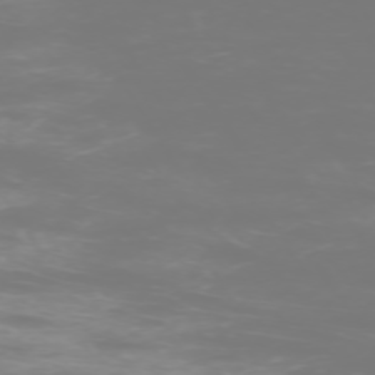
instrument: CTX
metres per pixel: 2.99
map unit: Hpe
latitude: -73.9367
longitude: 5.1053
